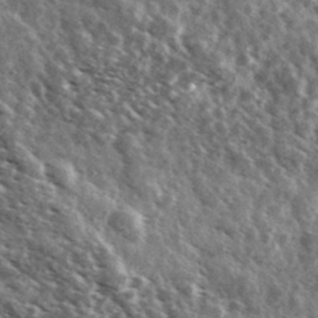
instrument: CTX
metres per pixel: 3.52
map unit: Ave
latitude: 37.6883
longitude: -107.8016
